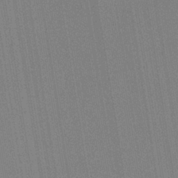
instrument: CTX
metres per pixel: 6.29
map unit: HNb
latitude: -33.7667
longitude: 54.8408
